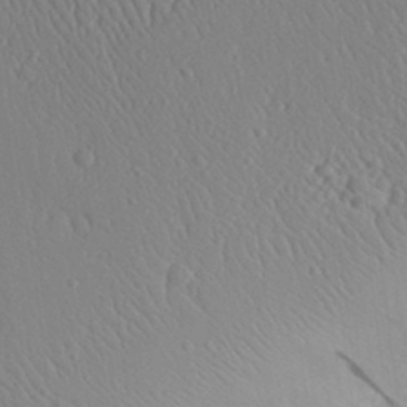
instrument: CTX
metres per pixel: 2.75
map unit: Aa
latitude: 30.9136
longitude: -141.6127
